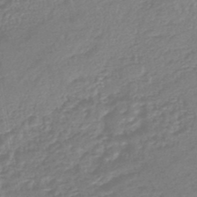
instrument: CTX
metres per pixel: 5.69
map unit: lHb
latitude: -45.1242
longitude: 77.9745
